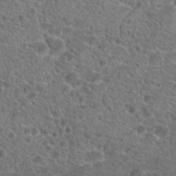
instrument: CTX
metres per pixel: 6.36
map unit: Hto
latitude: 19.5749
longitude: -40.5923
